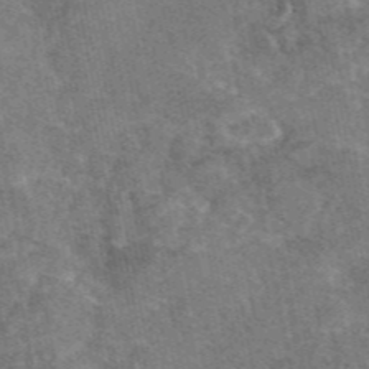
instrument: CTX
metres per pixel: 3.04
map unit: eAb
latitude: 46.9325
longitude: 103.5588
